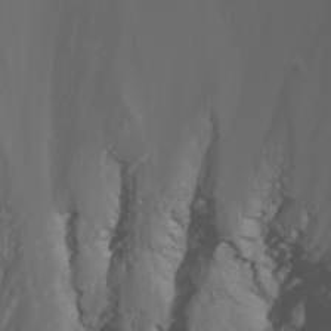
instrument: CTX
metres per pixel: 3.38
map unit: Nhu
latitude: -5.9367
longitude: -88.8191
